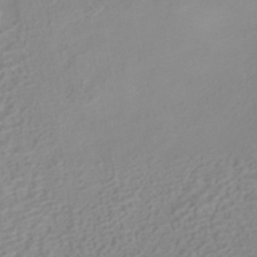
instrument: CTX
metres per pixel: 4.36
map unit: HNhu
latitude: -41.0108
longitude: 106.5763
